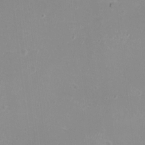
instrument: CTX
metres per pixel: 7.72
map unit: eHh
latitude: -12.1795
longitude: -61.3859
